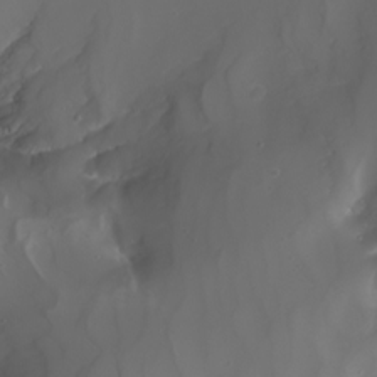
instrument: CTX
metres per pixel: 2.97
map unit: Nhu
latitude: -8.0283
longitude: -93.1025
